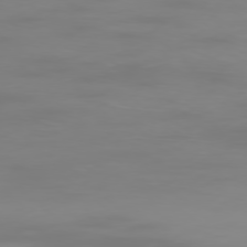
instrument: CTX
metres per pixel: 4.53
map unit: Ap
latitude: -78.5007
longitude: -96.1956
